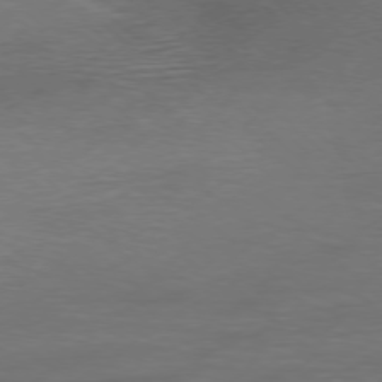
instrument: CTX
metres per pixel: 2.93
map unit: Ap
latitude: -77.6722
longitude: -69.6127
